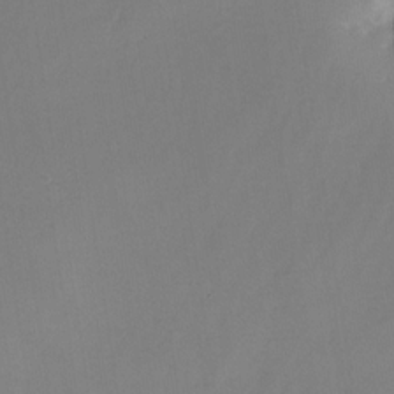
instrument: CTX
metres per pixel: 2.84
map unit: Nhe
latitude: -31.7855
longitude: -116.4412
